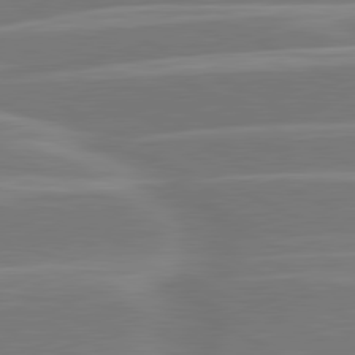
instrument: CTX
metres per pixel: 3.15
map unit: lApd
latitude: 81.1025
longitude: -129.9150
